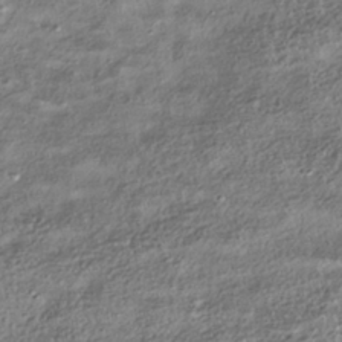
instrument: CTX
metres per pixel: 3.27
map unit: HNhu
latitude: -39.5399
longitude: 107.5022
